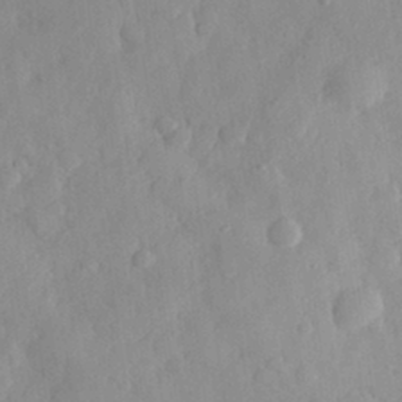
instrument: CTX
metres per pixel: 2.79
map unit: eHh
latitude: 30.1011
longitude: -73.6316
